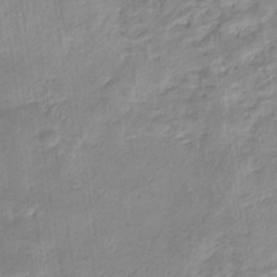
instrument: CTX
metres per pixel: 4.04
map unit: eHb
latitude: -35.7478
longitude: 73.6533
